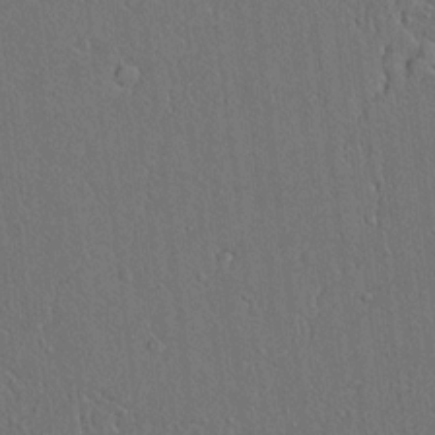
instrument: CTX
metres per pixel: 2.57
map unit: lAvf
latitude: 7.7261
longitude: 167.7289
